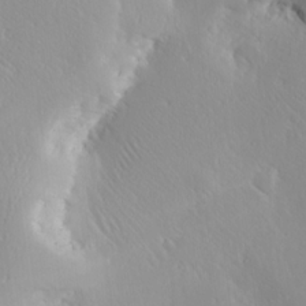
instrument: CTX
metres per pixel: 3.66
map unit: Ave
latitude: 20.7813
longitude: -137.8584
